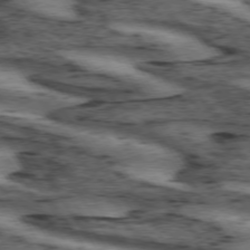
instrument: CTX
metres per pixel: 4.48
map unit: lApd
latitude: 73.8962
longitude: -75.0458
